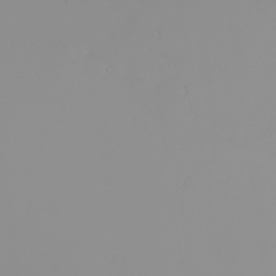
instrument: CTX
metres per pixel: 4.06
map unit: Nhu
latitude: -4.1228
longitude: -84.3467
